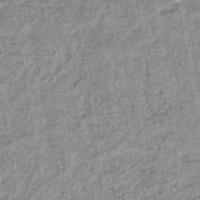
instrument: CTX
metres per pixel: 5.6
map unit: lHb
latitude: -37.2565
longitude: 64.1039
